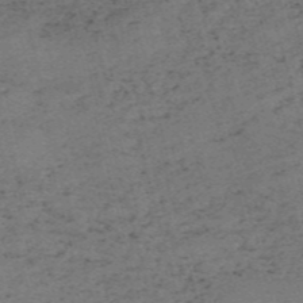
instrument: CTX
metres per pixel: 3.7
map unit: HNb
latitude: -54.7463
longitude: -46.2523
